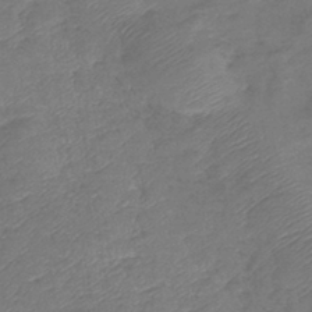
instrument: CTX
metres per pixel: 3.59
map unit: lHb
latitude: -41.7100
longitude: 79.3698
